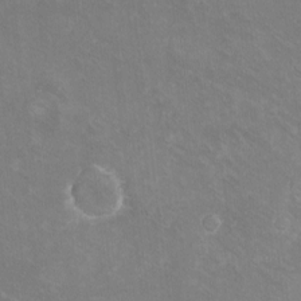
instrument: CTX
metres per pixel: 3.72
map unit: eHh
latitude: -10.4440
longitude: -65.6883
